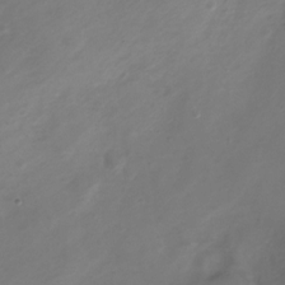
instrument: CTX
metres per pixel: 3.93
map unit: Nve
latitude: -20.4062
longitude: 106.8597
